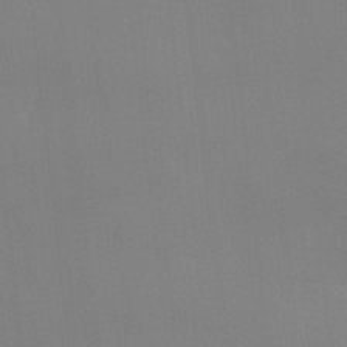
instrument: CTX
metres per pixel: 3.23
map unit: Ave
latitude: 2.7624
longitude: -112.7057
